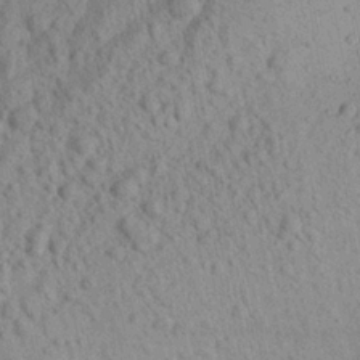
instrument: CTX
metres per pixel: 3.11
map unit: Aa
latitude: 22.1200
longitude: -143.0459
